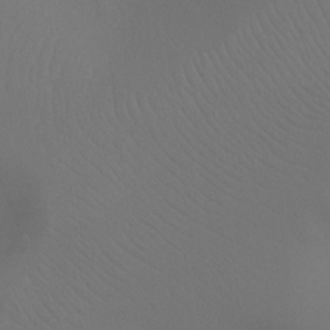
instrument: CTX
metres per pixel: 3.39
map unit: Ht
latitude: -11.9367
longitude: -44.9702
